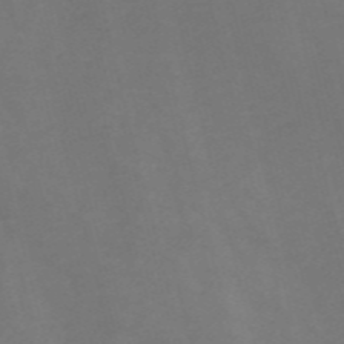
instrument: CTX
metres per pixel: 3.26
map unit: Nve
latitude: -57.1998
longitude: 52.8408
